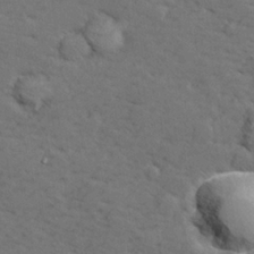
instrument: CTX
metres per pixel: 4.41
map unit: lHvf
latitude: 26.5735
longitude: 142.9919
